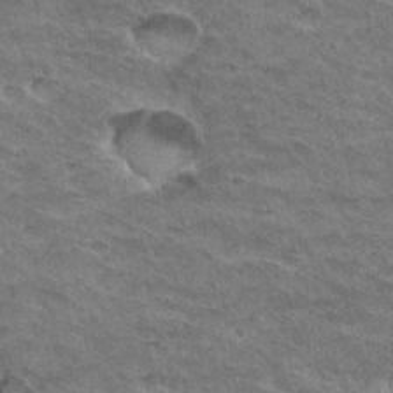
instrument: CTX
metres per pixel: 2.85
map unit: Hto
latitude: 32.8758
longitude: -47.1592
